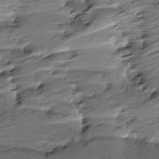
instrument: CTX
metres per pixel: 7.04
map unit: Aa
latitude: 6.3656
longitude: -137.1215
